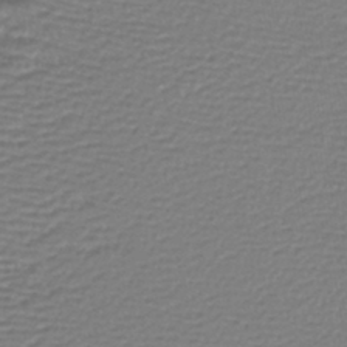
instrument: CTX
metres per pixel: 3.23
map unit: lHb
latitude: -43.1620
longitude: 75.9745
